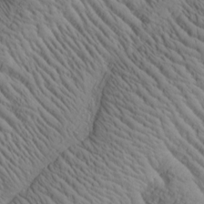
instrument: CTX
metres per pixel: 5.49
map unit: Htu
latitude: 0.8002
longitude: 175.0864
